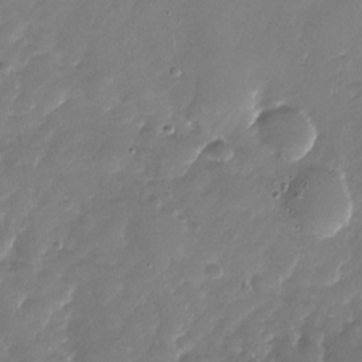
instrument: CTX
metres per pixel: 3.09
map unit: Nhu
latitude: -27.7288
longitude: -60.8191
